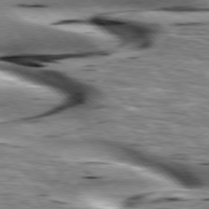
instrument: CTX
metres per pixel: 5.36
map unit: lApd
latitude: 76.4223
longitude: -61.4993
